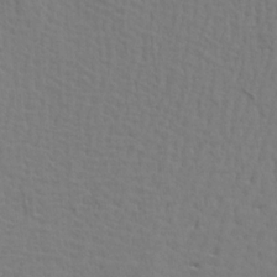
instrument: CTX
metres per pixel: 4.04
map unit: Aa
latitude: 18.9136
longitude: -143.0081
